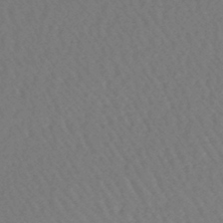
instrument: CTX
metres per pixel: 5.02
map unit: lHb
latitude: -43.8233
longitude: 79.1242
